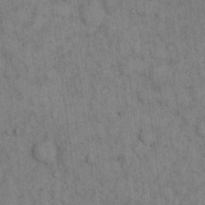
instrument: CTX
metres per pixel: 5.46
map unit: eHh
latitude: 16.2900
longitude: -63.3293
